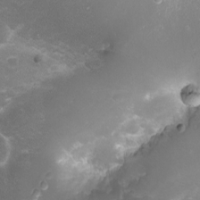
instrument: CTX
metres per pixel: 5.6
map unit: eHh
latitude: -6.9163
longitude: -78.4979
